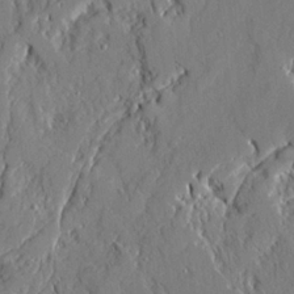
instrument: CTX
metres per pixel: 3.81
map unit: Ave
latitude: 22.1956
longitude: -128.3467
